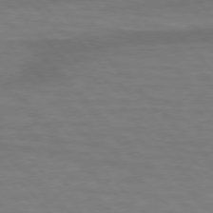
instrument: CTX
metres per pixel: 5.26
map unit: lApd
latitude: 76.3467
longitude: -59.3671
